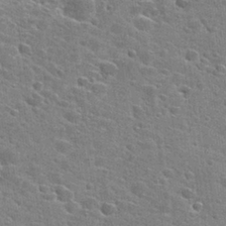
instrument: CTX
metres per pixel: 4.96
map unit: Hto
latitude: 28.0633
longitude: -45.2537
